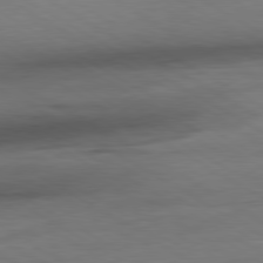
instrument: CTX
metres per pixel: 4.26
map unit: Ap
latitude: -80.9731
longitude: -79.1026
